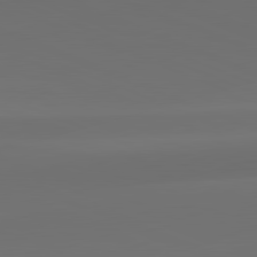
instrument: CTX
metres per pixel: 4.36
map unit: lApd
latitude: 81.8205
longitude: 131.9367
